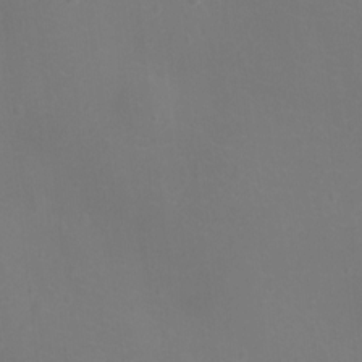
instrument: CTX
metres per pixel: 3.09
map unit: Ht
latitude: -9.8611
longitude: -23.6127
